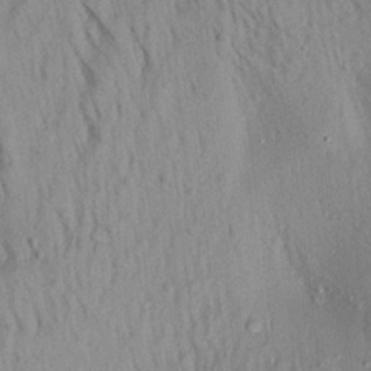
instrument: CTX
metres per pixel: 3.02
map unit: Aa
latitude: 19.2726
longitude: -147.4427
